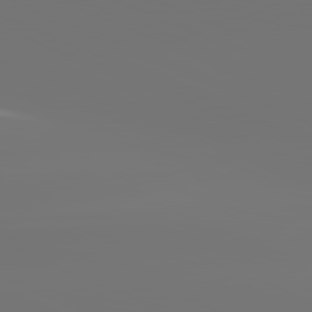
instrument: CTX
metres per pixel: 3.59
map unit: lApd
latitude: 81.6127
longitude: -153.0837
